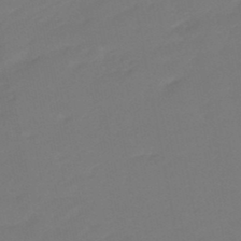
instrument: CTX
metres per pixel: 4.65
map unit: eHb
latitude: -47.4076
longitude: 88.9541
